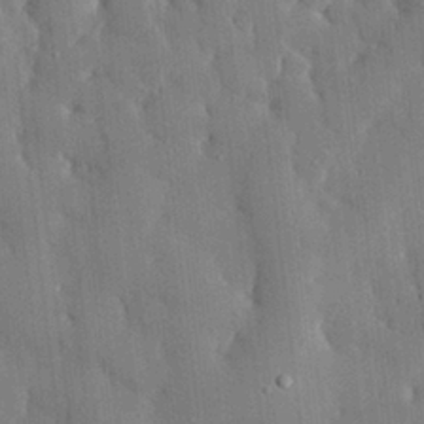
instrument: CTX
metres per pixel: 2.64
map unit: eHh
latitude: 29.0080
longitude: -80.4223
